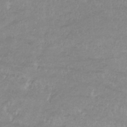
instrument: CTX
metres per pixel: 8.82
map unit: lHb
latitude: -33.6533
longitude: 70.1606
